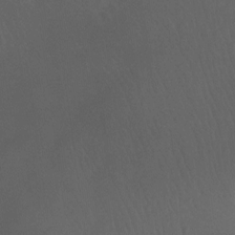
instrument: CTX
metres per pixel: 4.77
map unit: Ht
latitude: -11.8611
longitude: -44.2711
